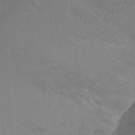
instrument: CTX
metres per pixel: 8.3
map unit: Ht
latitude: -7.1998
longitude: -28.0633
